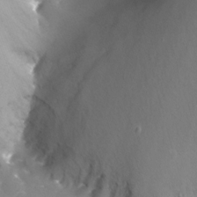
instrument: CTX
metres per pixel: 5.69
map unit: Nhu
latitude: -13.9556
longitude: -65.1215
